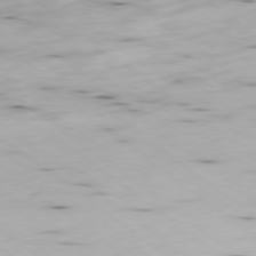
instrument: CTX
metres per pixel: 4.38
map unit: Ap
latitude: -79.1620
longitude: -92.7057
